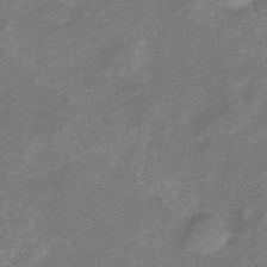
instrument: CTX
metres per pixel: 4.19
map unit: lHb
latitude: -41.7855
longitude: 78.8975
